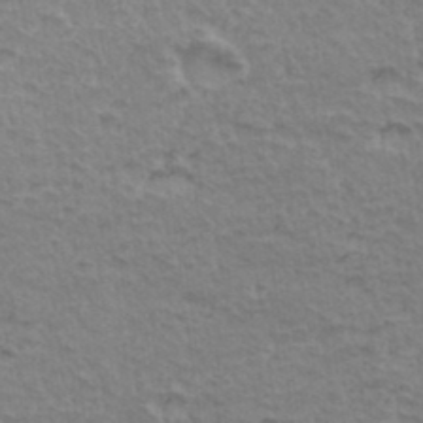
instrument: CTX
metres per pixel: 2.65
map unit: Hto
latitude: 35.1214
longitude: -46.0822
